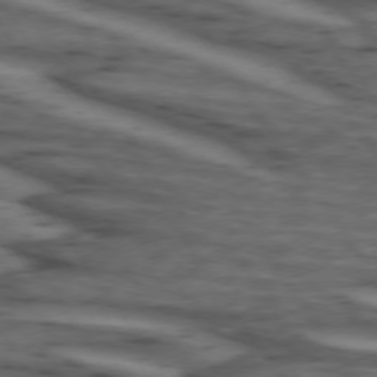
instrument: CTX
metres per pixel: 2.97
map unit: lApd
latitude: 73.8584
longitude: -71.6694
